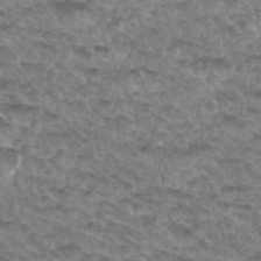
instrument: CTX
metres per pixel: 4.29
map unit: Hto
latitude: 33.8583
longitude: -48.6868
